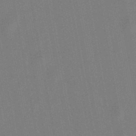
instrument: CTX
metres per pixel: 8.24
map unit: lHb
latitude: -48.9920
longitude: 73.4454
